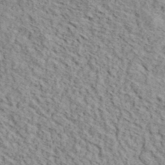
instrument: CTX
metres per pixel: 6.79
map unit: lHvf
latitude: 39.7638
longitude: -87.0080
